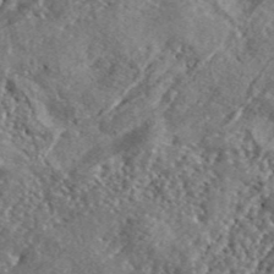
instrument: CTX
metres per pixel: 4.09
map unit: lHvf
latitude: 42.1578
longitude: -89.2726
